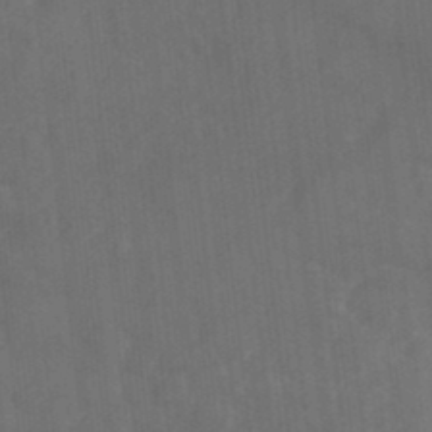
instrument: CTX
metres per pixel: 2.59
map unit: Nhe
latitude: -35.8800
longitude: -178.5546
